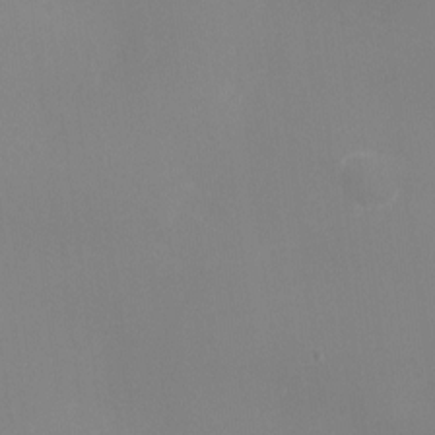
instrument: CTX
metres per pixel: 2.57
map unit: Ht
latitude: -9.8233
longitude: -32.5735
